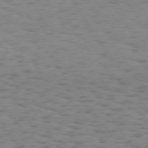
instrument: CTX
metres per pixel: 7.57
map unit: Hpe
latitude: 73.7261
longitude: -132.4601
